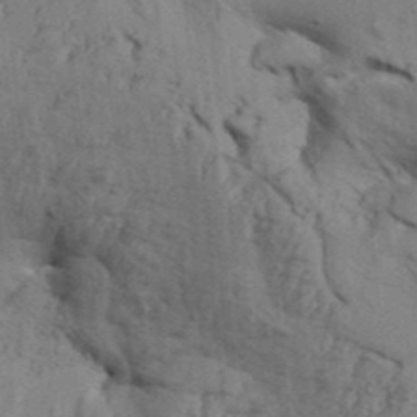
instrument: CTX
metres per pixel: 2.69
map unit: Aa
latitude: 32.7435
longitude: -135.5938
